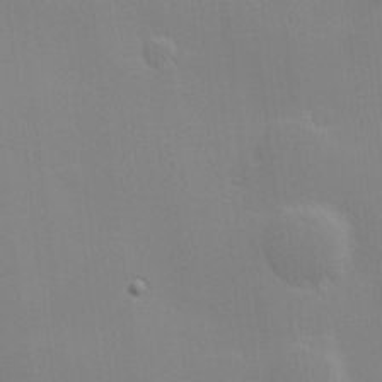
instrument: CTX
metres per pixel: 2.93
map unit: Hve
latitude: 18.1955
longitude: 150.9731
